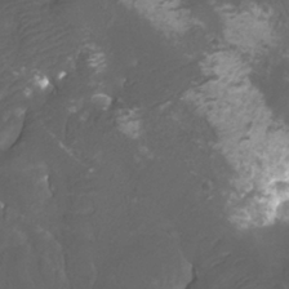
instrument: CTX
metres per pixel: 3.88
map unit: Htu
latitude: -10.9731
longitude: -74.1578
